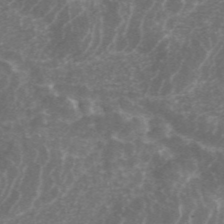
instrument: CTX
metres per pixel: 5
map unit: ANa
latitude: 44.7246
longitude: 25.2565
